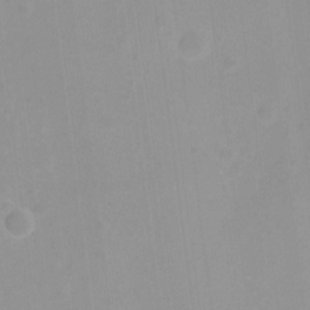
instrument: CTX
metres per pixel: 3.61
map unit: Hto
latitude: -8.1795
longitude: -41.8205
